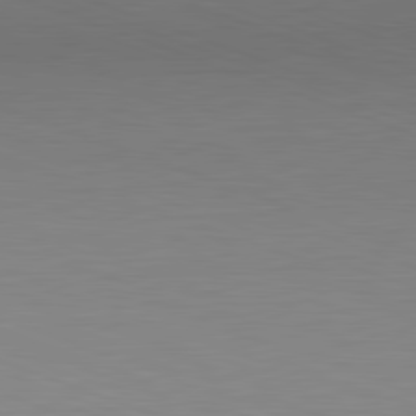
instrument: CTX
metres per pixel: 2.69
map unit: Hpe
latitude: -82.5385
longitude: 7.0297
